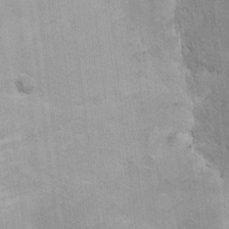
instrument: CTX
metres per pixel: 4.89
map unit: Hto
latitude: 12.1767
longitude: -35.8961
